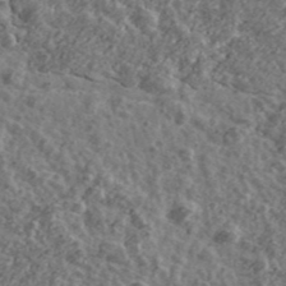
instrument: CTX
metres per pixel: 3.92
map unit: Ave
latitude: 43.3482
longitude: -111.4993
